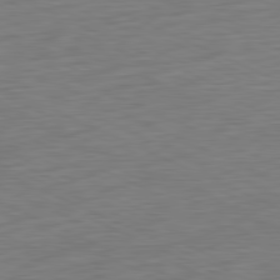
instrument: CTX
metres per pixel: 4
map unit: Ap
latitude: -81.6344
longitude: -75.3860
